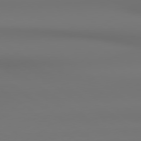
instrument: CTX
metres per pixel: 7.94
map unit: lApd
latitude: 78.9703
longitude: -137.1403
